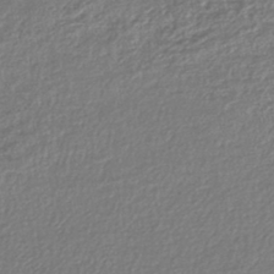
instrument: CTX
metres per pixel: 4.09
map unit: lHb
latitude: -43.8422
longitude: 68.9919
